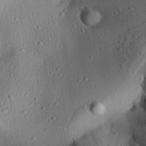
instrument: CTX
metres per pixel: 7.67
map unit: Aa
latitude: 29.9717
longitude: -137.2537
